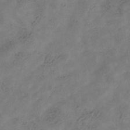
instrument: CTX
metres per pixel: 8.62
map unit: Hve
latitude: -35.1431
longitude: 89.8422
